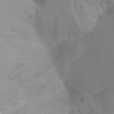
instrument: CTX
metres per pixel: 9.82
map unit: Htu
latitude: -15.5210
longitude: -47.2537
